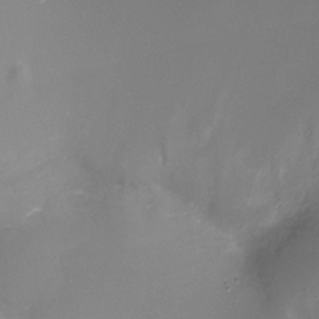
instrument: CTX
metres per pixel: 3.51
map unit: Ht
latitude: -8.6518
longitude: -29.6694
